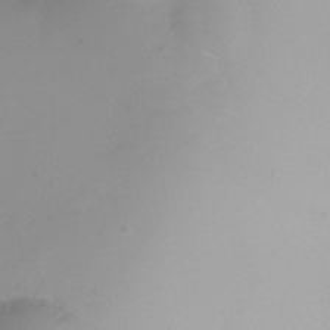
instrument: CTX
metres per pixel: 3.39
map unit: Ht
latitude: -6.4062
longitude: -30.2145
